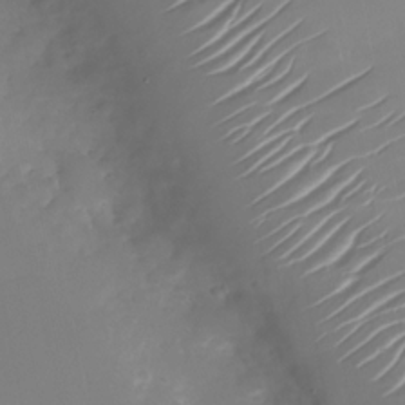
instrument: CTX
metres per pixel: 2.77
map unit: Nhu
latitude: -26.5762
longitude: -73.3482
